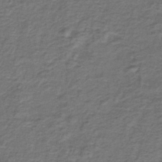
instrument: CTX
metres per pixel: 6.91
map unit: lHb
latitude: -40.8219
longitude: 62.4440
